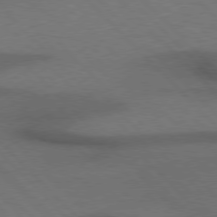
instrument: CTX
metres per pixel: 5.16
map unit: Hpe
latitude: 76.8002
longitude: -156.0822
